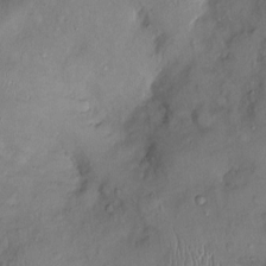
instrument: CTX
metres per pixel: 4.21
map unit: Ht
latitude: 0.6112
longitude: -13.8961
